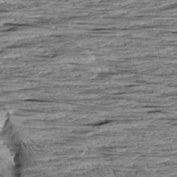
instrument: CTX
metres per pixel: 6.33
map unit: Aa
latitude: 8.4223
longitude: -139.4615
